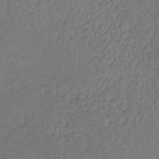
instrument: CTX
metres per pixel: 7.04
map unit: lHb
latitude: -38.8597
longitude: 61.7856
